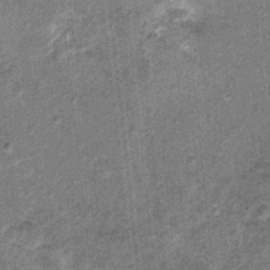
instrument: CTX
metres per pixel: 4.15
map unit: Nhu
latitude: 0.5356
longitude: -16.8380
